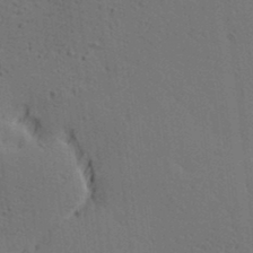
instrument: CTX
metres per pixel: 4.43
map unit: lAa
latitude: 12.7435
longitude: -108.4223
